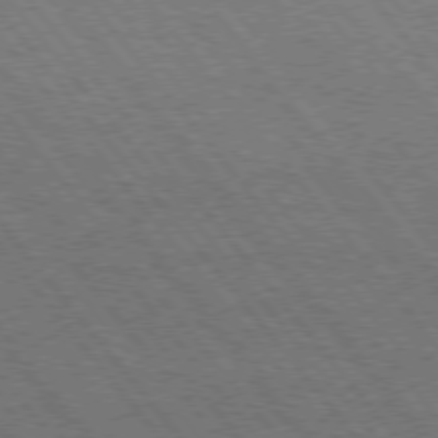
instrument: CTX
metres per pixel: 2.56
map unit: Hpe
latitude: 75.1214
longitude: -140.1955
